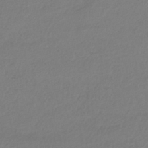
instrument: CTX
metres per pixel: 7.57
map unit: HNhu
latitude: -41.9745
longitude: 97.2565
